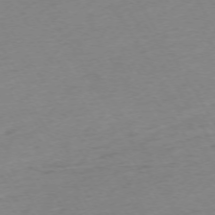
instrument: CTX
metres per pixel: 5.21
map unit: Ap
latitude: -73.3320
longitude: -68.9325
